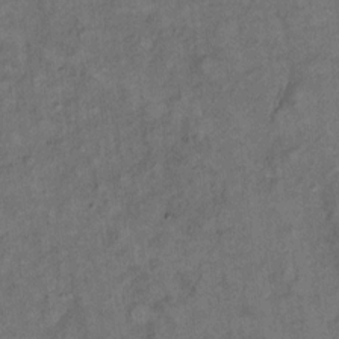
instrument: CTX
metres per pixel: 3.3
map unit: Hto
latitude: 8.3278
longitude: -36.3467
